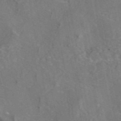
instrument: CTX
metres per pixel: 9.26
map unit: eAb
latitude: 45.9150
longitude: 107.6911
